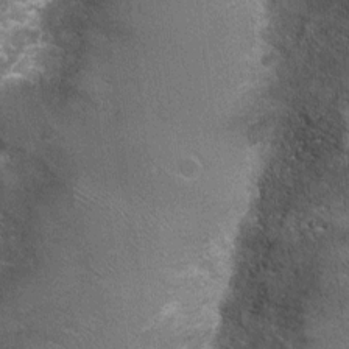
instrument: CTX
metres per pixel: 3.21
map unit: Nhu
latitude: 2.3467
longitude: -17.8205
